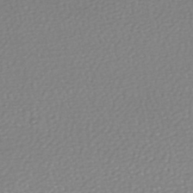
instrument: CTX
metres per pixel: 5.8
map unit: HNhu
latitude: -48.1039
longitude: 100.1038
